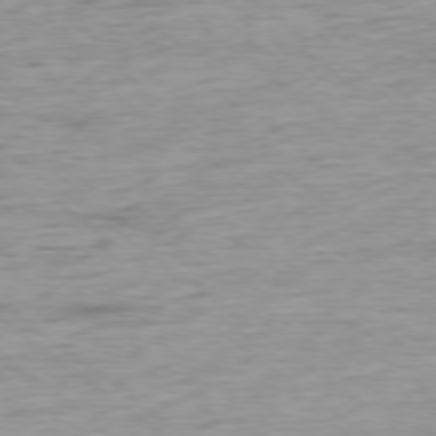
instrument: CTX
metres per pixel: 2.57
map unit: Ap
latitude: -78.0472
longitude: -82.3089
